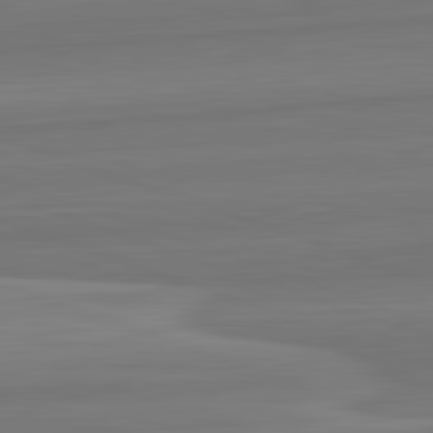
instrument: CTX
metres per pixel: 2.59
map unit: lApd
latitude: 82.6868
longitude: 169.4832
